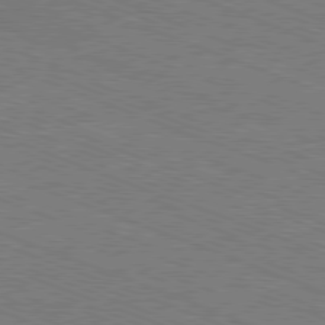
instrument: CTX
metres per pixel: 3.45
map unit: Ap
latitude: -81.2376
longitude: -75.0647
